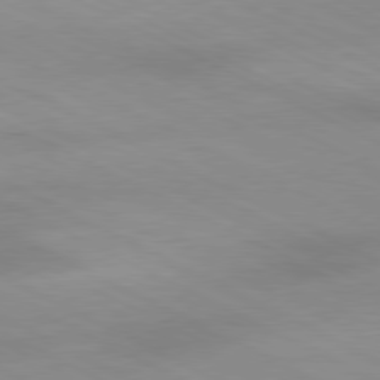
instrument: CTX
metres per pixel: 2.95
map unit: Ap
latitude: -81.0487
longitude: -92.3656
